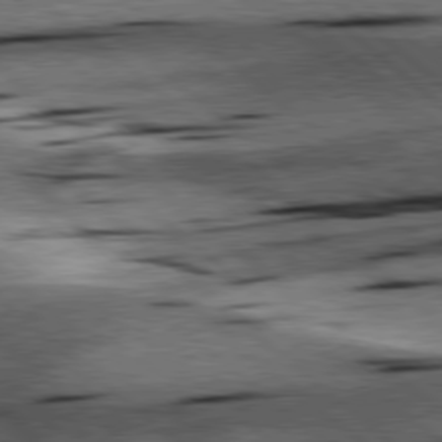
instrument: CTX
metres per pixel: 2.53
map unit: lApd
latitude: 78.6491
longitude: -52.3467
